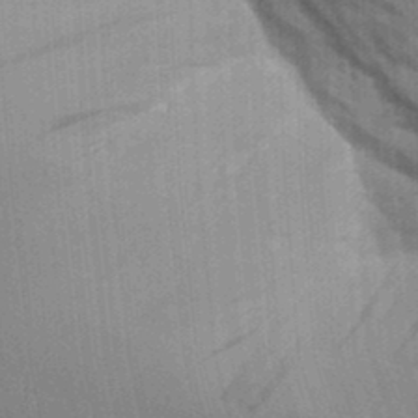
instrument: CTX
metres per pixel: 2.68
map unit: Aa
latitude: 9.7450
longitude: -126.7057
